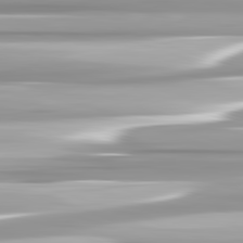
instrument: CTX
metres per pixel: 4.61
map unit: lApd
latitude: 82.5923
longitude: -139.3859
